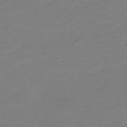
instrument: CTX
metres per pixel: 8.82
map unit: HNb
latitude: -55.1053
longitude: -40.7435
